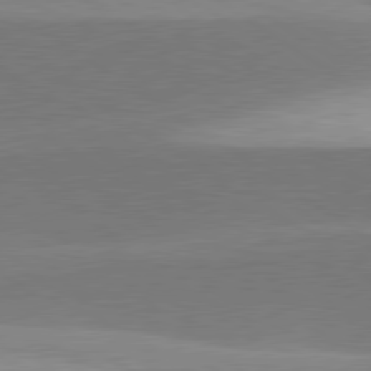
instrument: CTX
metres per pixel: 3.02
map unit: lApd
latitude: 79.9528
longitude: -94.3467
